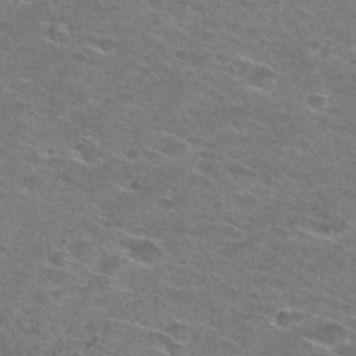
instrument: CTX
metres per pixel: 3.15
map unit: Hto
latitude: 28.0255
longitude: -47.0270
